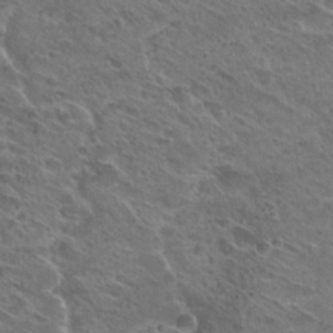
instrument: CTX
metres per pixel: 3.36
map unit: Hto
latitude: 28.0255
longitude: -39.1781
